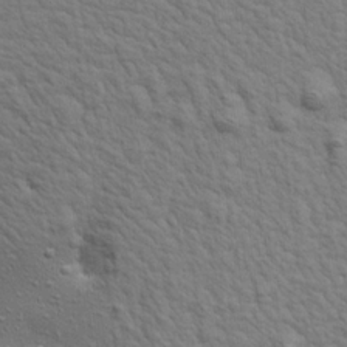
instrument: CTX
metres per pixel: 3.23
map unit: Aa
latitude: 19.4426
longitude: -141.6693
